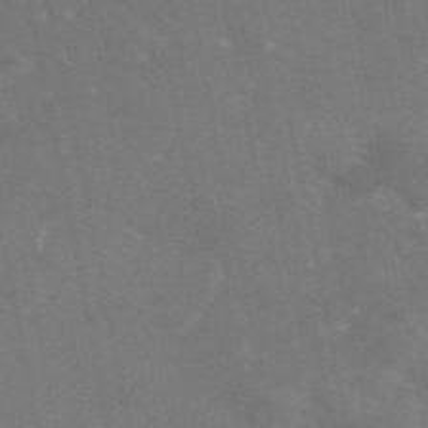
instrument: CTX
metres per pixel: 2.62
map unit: eAb
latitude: 47.3293
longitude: 115.7855
